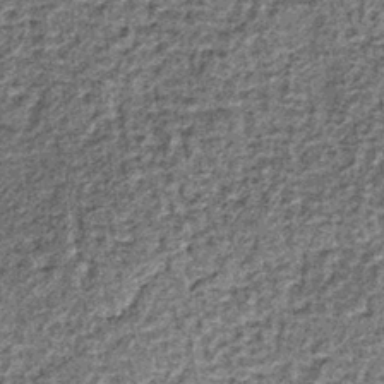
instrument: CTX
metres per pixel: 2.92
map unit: lHb
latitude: -38.1039
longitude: 66.6897
